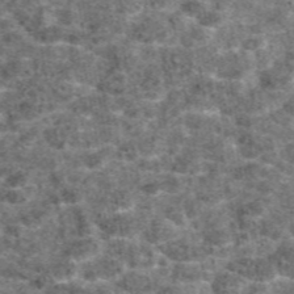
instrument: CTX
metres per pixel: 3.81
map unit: eAb
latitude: 47.1970
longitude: 107.3132
